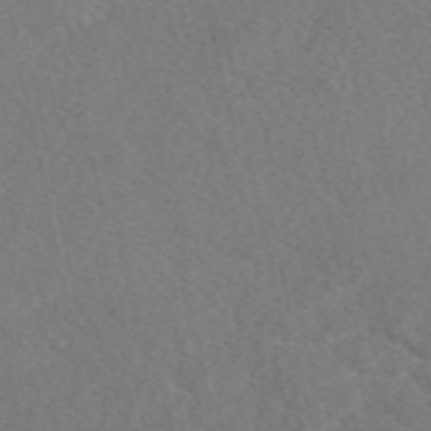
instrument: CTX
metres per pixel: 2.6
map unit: eAb
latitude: 48.8380
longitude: 108.6141
